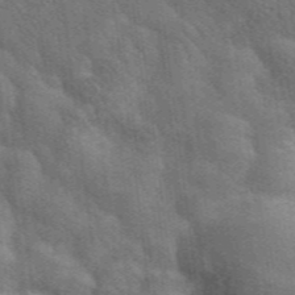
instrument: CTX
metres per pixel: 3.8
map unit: lHvf
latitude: 37.5938
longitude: -91.2159
